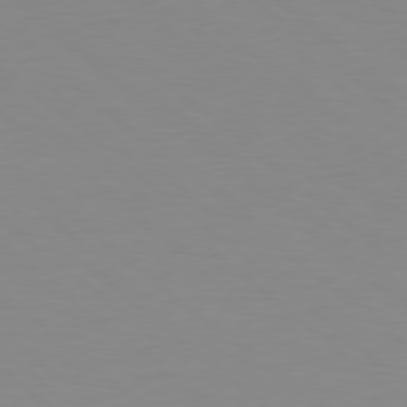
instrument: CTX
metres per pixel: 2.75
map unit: Hpe
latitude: 78.5546
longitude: -165.8583
